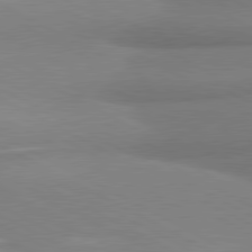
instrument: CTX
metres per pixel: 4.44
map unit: lApd
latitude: 80.5357
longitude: 167.6155
